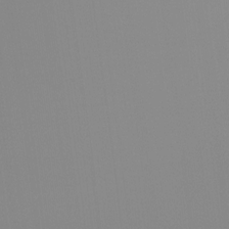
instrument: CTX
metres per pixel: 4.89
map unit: Ht
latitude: -16.9353
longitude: -46.4412
